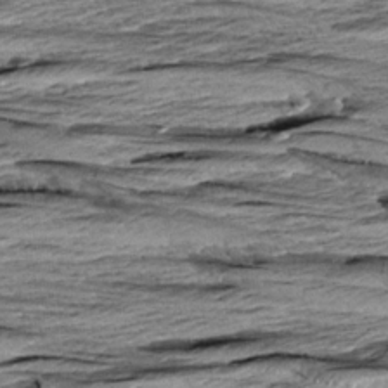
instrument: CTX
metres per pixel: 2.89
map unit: Aa
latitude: 8.8191
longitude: -137.8584
